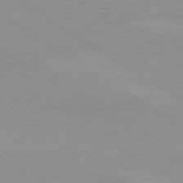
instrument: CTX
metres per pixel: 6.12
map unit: Ap
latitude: -78.7841
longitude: -84.1956
